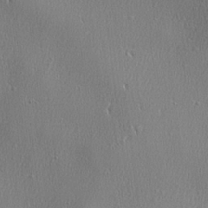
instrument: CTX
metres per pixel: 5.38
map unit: lHvf
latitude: 23.0458
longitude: 141.6344
